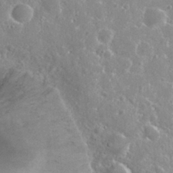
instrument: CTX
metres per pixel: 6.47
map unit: Nhu
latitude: 29.0269
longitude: -51.9528
